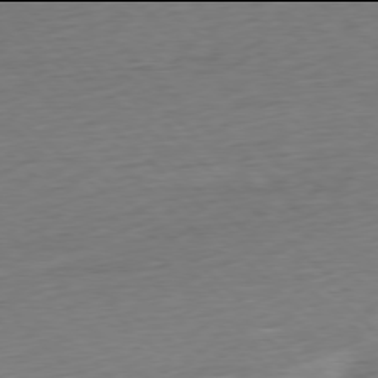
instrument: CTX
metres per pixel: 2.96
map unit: Ap
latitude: -78.0094
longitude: -71.6316
